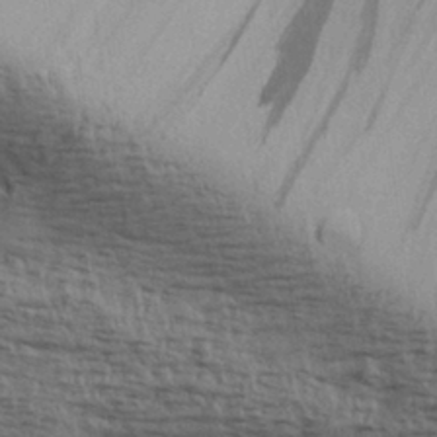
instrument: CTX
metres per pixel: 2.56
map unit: Aa
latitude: 30.3090
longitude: -135.6694
